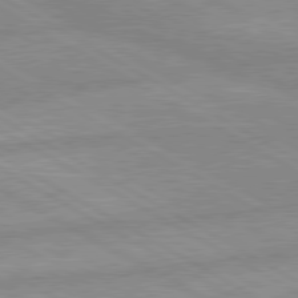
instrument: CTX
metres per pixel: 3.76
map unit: lApd
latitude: 80.0444
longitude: -168.6680
